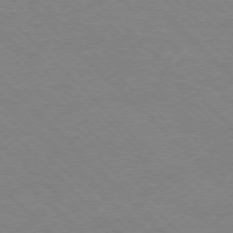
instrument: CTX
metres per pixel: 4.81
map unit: Ap
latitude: -77.4265
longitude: -86.8569
